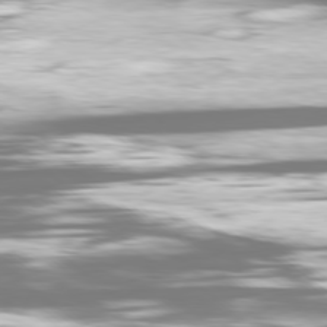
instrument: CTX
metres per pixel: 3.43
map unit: Ap
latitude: -79.3887
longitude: -61.1970
